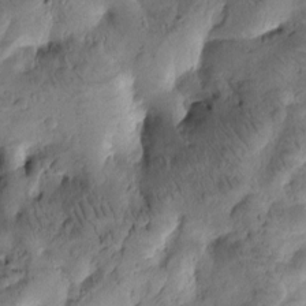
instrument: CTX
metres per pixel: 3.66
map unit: Htu
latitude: -3.1431
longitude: 171.1998
